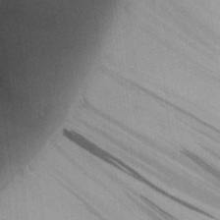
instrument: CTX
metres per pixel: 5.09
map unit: Aa
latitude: 26.8758
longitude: -134.1011
